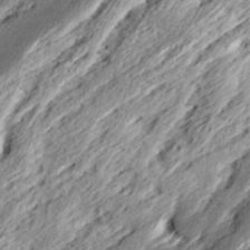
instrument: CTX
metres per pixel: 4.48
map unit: Ave
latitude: 15.9906
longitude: -136.8758
